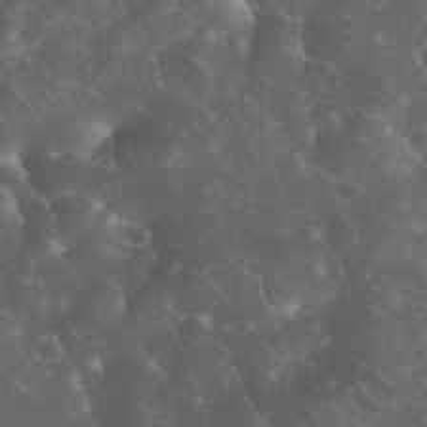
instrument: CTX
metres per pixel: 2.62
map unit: eHh
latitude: 34.8569
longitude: -64.6490
